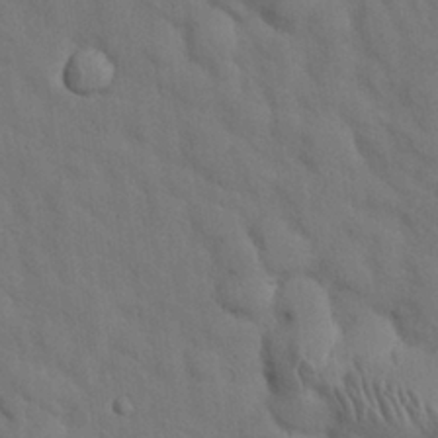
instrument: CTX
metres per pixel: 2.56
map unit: Nhu
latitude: 26.8191
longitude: -70.4034
